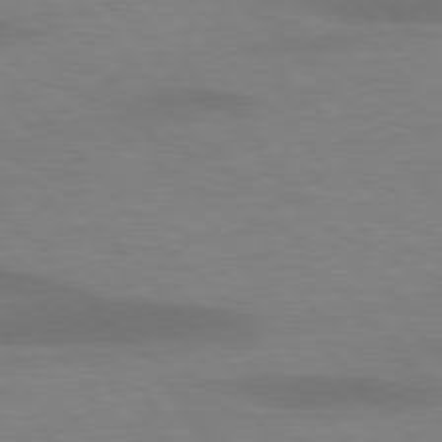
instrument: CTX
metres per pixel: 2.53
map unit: lApd
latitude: 76.9136
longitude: -58.6680
